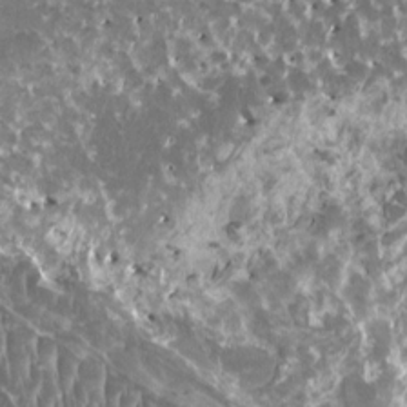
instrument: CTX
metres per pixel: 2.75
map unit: HNhu
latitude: 2.9513
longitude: 6.4062
